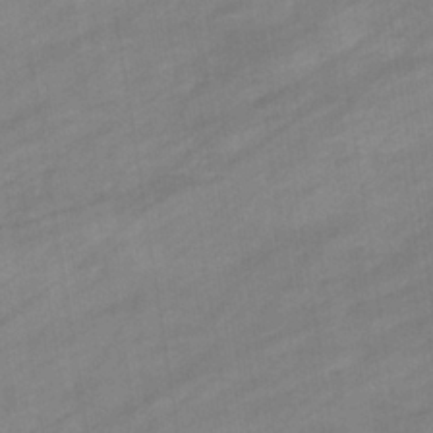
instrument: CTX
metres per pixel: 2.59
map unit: eHb
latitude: -37.1620
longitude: 78.1605
